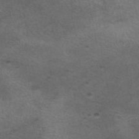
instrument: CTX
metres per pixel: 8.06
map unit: eAb
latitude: 44.4034
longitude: 104.0472
